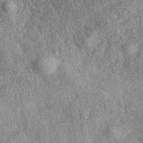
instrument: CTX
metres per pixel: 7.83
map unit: eAb
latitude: 39.4237
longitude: 108.3873
